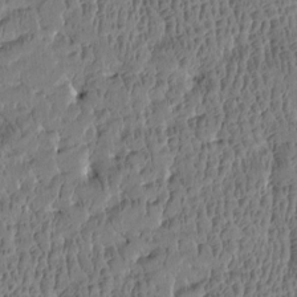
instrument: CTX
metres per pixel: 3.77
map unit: Htu
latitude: -4.5007
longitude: 175.6910
